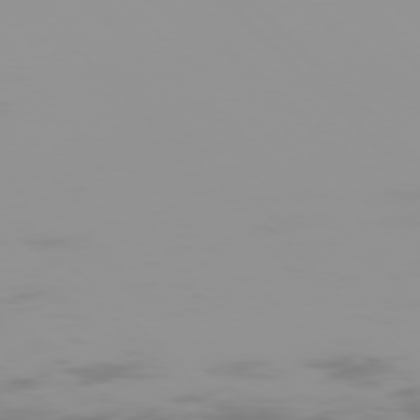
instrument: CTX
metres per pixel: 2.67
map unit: Ap
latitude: -76.8030
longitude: -74.8002
